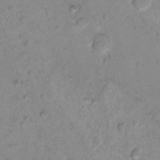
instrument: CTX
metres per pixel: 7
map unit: Nhu
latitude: 16.3467
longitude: -32.6490
